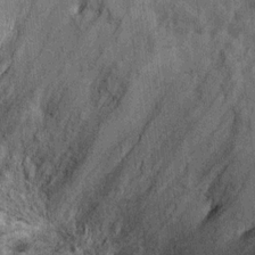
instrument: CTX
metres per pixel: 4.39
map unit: Ht
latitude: 9.8394
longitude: -37.5371
